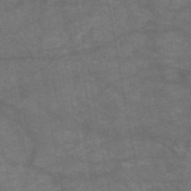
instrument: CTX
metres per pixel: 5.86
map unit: HNb
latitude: -55.0298
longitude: -40.2900
